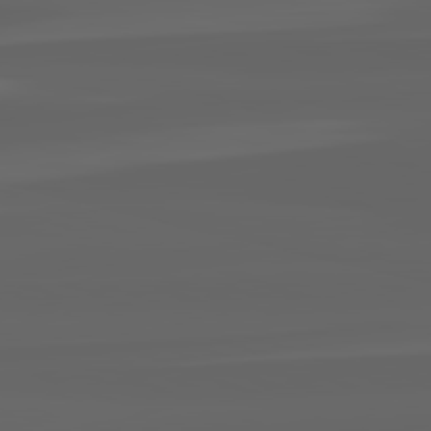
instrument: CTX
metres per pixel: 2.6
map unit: lApd
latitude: 82.4034
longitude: -168.2334
